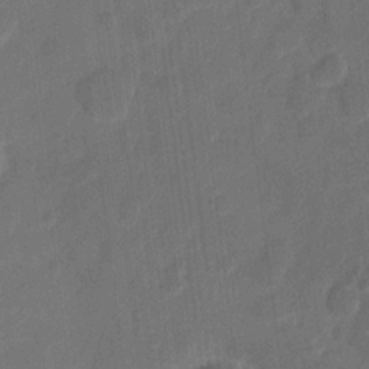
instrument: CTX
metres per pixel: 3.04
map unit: eHh
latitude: 8.6302
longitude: -65.6694
